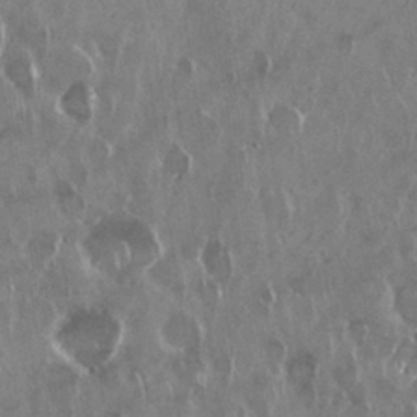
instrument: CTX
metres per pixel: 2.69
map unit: Nhu
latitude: 29.0458
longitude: -62.7813
